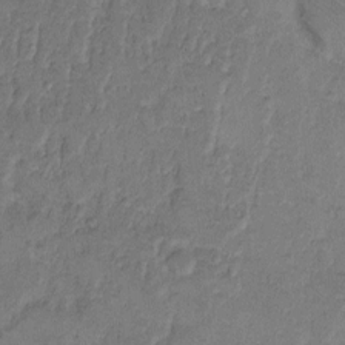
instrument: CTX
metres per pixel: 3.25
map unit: Hto
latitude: 7.1214
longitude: -61.7071
